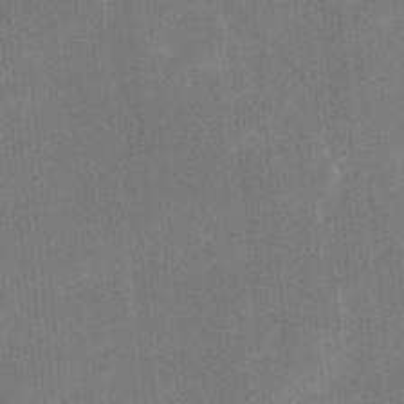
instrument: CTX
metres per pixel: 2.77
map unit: eHh
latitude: 20.4223
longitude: -67.9150
